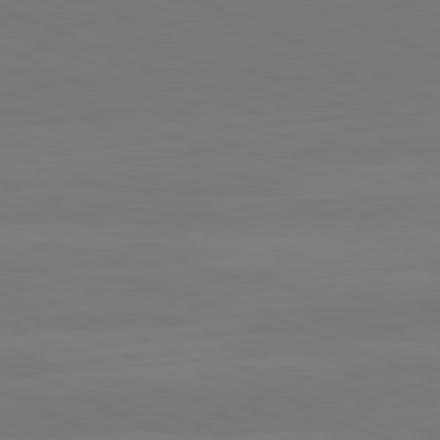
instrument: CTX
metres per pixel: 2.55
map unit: Hpe
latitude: -81.7100
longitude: 20.4629
